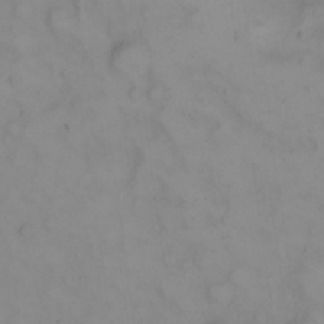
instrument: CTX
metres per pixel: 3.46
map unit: eHh
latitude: 22.9325
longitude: -61.8772
